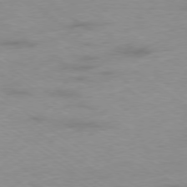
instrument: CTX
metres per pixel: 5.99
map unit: Ap
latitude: -78.3306
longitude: -59.5560
